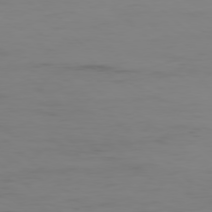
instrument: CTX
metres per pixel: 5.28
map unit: Hpe
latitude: -78.5573
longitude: 15.4833
